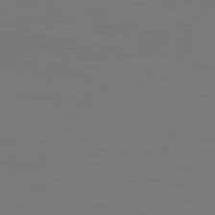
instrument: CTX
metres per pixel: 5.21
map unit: Hpe
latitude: -82.1417
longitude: 7.8989
